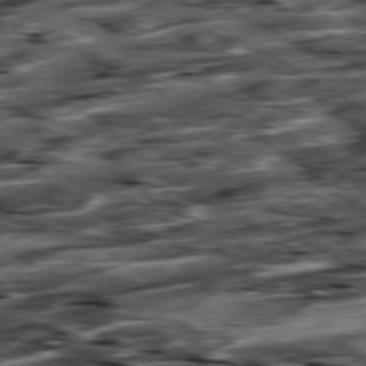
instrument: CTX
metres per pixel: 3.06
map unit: Hpe
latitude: -79.3698
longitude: -20.4979
